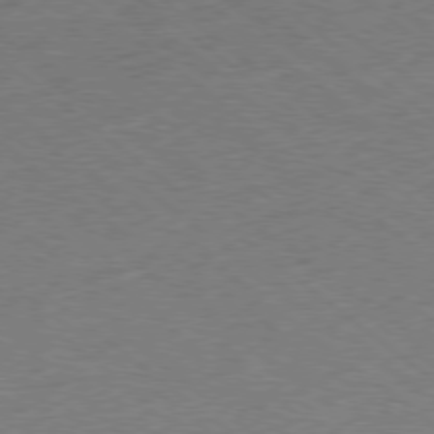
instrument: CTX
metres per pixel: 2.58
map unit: Ap
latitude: -78.6329
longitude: -50.0444
